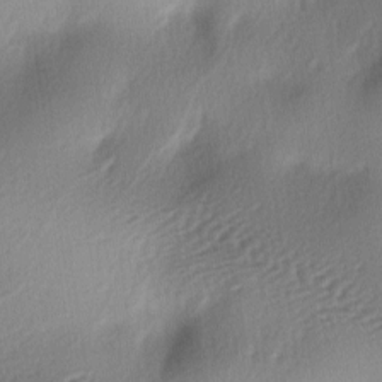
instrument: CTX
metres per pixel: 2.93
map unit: lAa
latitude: -6.0472
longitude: -123.7072
